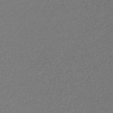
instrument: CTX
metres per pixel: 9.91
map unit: eHb
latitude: -32.2929
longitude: 69.2376
